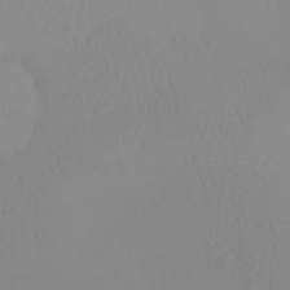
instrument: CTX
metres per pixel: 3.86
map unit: eHh
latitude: -0.9164
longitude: 19.4643
